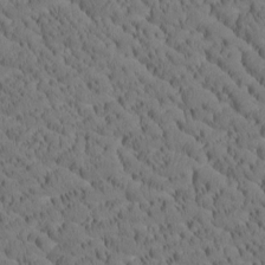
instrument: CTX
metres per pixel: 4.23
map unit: Htu
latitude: -4.1794
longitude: 173.5399
